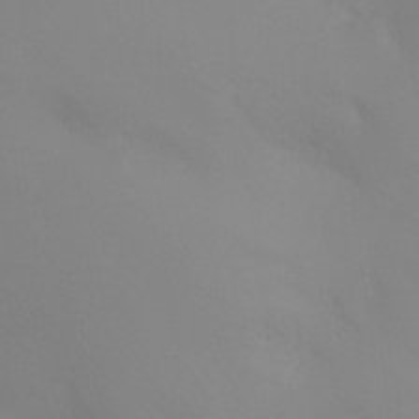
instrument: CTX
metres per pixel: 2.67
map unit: Ht
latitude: -4.5951
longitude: -26.3656
